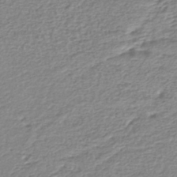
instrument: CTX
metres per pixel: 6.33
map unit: lHb
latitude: -42.6329
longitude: 72.9730
